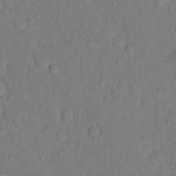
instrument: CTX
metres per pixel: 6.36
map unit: Hto
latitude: 10.4412
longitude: -61.9906
